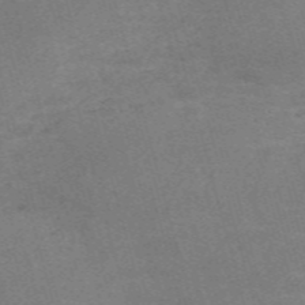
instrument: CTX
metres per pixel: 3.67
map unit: Nve
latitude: -59.1242
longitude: 64.9920
